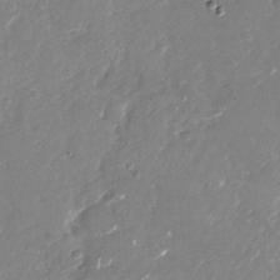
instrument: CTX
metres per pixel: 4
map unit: Nhu
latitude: -26.7085
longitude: -73.8017
